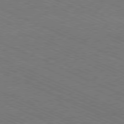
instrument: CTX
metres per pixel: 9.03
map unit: Ap
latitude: -80.9542
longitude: -75.4238
